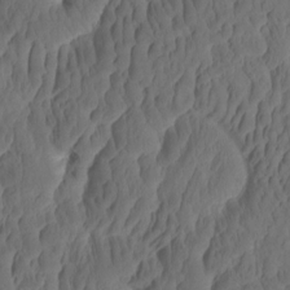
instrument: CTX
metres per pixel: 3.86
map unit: eHh
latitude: -1.6533
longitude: 15.2943
